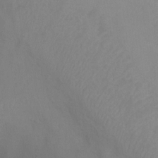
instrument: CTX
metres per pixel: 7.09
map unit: Ht
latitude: 1.2537
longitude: -35.5371
